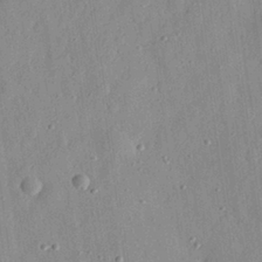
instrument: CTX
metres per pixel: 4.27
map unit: eHh
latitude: 29.0269
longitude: -74.4790
